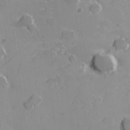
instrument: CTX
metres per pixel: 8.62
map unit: lHvf
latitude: 26.9703
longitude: 142.7841
